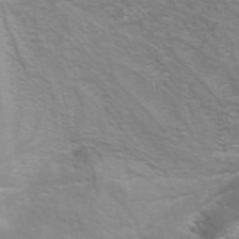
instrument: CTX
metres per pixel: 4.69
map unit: eAb
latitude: 43.0647
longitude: 105.9745
